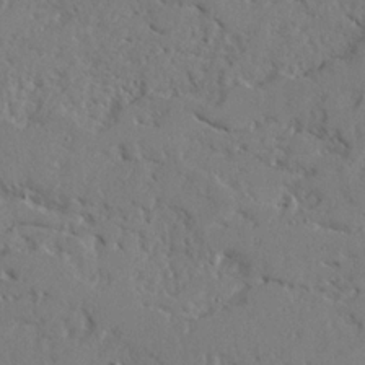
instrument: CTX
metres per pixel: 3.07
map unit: Ave
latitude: 22.8002
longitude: -131.9528
